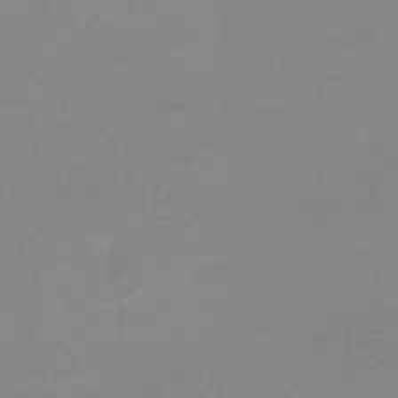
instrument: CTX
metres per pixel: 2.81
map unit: lHb
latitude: -44.1606
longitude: 64.3495
